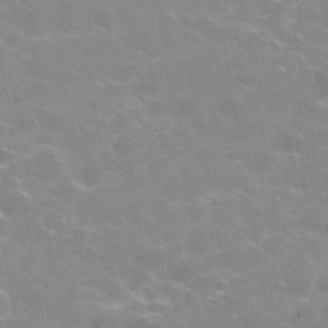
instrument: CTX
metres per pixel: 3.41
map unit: Hve
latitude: -30.0850
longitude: 95.1431
